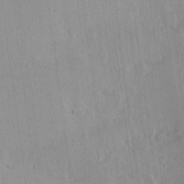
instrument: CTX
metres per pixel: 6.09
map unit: Hve
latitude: 18.9891
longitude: 149.1243
